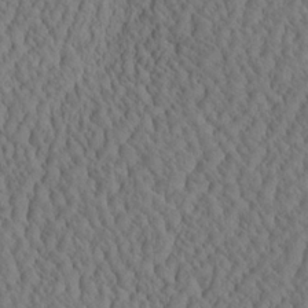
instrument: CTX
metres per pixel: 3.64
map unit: eHh
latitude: -3.1620
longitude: 15.3321
